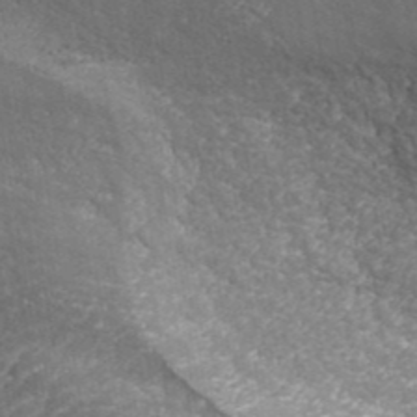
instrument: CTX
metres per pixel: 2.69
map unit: ANa
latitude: 41.4804
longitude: 26.6518
